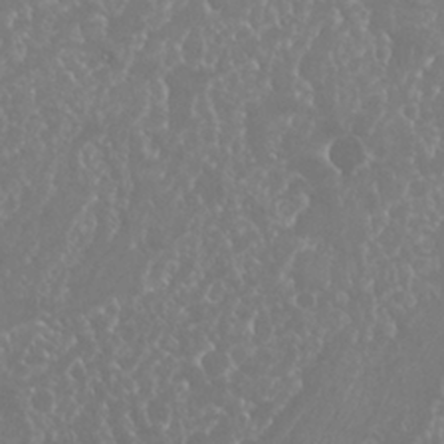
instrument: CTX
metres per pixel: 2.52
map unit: Nhu
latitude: 25.3103
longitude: -60.4412
